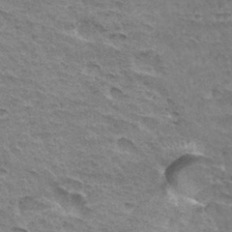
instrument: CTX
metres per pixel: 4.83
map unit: Hto
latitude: 34.0822
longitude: -45.0836
